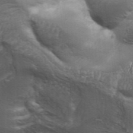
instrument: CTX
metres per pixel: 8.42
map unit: Aa
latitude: 33.8583
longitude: -135.7449
